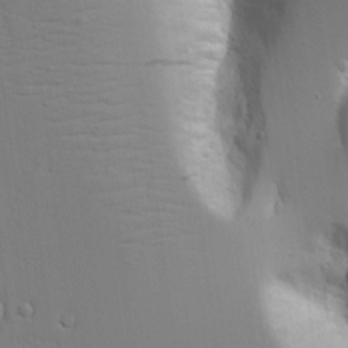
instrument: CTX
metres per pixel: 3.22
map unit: Aa
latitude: 20.3845
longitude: -124.3278
